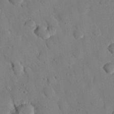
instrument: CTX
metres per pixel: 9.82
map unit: eHh
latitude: 26.8002
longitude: -79.6694
